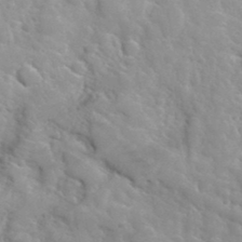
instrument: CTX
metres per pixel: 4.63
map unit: Hto
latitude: 36.0255
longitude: -47.2915
